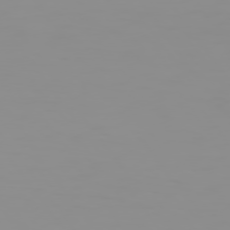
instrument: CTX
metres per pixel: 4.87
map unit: Hpe
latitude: 74.5546
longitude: -128.5735
